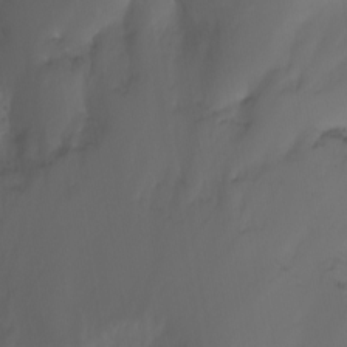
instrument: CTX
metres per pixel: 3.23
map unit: Nhu
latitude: -11.5021
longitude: -65.9906
